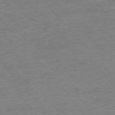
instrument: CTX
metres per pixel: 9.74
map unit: Ap
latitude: -76.4062
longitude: -83.8205
